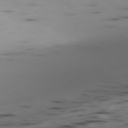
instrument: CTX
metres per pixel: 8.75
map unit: Ap
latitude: -79.8233
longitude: -62.8947
